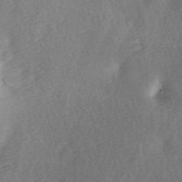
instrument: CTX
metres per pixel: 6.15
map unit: Ave
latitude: -5.8800
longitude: -120.9325
